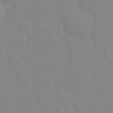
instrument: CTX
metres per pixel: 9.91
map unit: eHh
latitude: 32.6490
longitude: -60.1200
